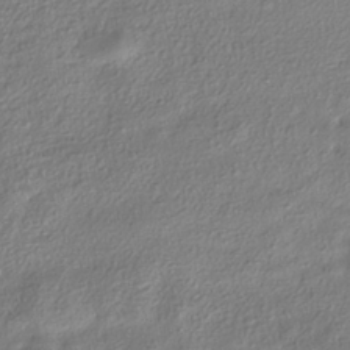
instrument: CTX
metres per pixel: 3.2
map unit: HNhu
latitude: -39.4832
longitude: 101.8044
